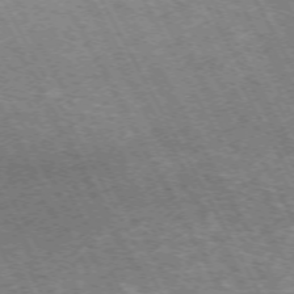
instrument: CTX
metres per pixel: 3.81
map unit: Hpe
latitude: -72.1983
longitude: 11.8989
